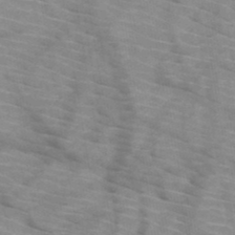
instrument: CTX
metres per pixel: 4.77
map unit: HNb
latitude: -47.1620
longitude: -45.0647
